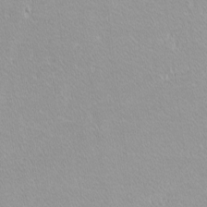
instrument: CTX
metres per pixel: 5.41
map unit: lHvf
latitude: -12.0661
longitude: -104.9703
